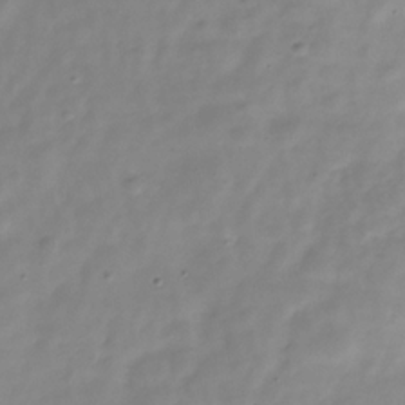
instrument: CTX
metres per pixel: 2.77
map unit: Hve
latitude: -32.0850
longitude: 93.3321
